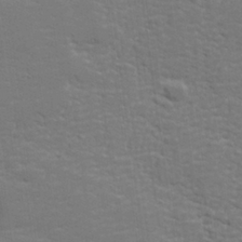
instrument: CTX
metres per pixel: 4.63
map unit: lHvf
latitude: 25.4048
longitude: 141.9745
